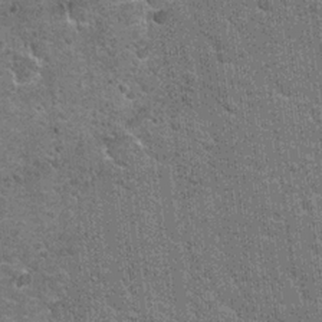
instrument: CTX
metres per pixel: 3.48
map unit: Hto
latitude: 20.7058
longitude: -48.6490
